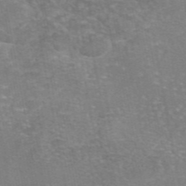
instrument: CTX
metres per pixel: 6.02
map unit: eAb
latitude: 46.1200
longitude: 105.6155
